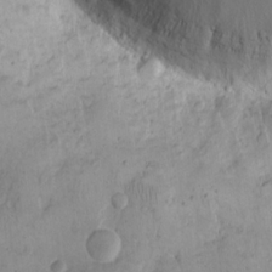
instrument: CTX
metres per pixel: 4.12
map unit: eHh
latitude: 15.0459
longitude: -67.6316
